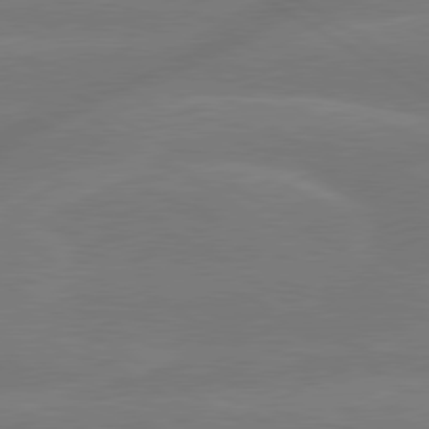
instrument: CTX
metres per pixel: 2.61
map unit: lApd
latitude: 79.5938
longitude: -143.6127
